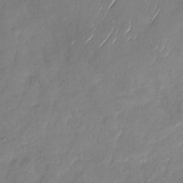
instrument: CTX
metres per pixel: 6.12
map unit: Nhu
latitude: -28.5763
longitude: -62.2901
